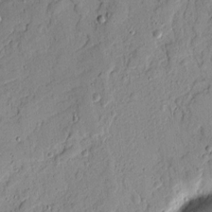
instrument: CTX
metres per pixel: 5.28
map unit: Ave
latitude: 9.6694
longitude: -101.9717
